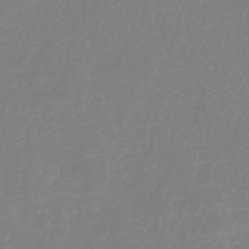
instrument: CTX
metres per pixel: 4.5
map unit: HNb
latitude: -45.2565
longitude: -45.2915
